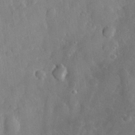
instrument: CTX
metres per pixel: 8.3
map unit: eHh
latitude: 29.0836
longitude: -78.1956
